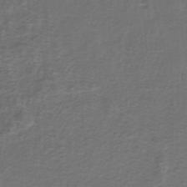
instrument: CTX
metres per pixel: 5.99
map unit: lHb
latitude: -39.5588
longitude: 59.0675
